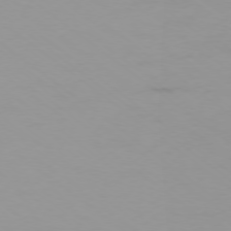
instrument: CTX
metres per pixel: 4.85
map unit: Ap
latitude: -77.8233
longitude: -94.4601
